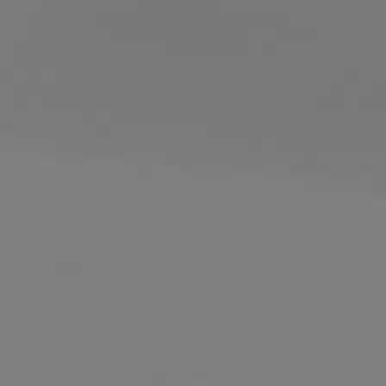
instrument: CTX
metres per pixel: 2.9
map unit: Hpe
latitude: 78.3468
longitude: -129.2159
